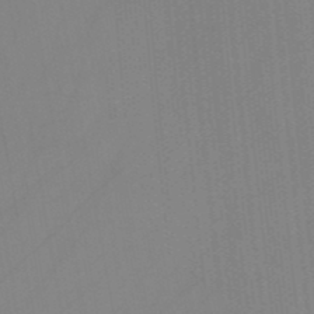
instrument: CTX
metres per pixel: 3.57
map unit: HNb
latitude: -44.7652
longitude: -43.6316
